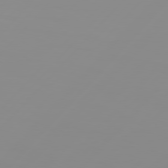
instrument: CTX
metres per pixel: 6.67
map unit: Hpe
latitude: 77.4048
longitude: -139.7261
